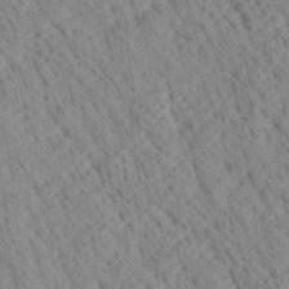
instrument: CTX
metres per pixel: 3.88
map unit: Ave
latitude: 21.1403
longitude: -140.1766
